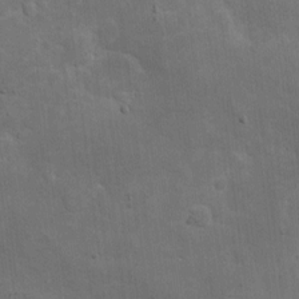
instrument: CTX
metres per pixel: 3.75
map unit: eHh
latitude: 4.9892
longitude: -70.8191
